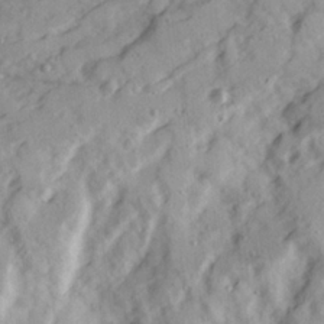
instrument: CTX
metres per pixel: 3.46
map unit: Ave
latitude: 22.3089
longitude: -131.7261
